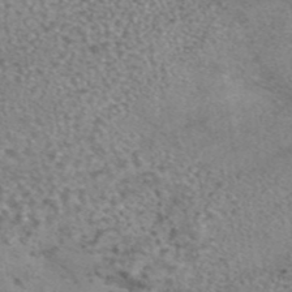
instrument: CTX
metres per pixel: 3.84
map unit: eAb
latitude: 44.7813
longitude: 106.8597
